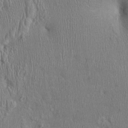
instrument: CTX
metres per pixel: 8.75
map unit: Ht
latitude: -2.8219
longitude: -14.9136
